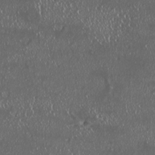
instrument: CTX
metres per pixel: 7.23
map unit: HNhu
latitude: -2.3117
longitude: 11.3321
